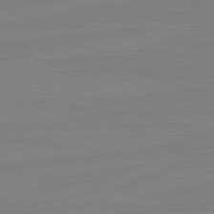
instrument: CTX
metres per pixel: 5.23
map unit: lApd
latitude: 81.4615
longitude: -176.4223
